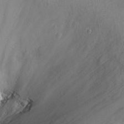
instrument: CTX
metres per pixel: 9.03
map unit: Nhu
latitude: 25.3103
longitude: -63.2915
